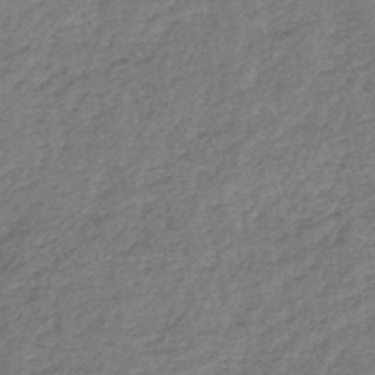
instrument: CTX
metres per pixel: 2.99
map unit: lHb
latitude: -44.4062
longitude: 70.5574
